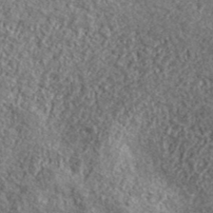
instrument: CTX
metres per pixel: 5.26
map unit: lHvf
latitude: 40.6679
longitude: -90.4601
